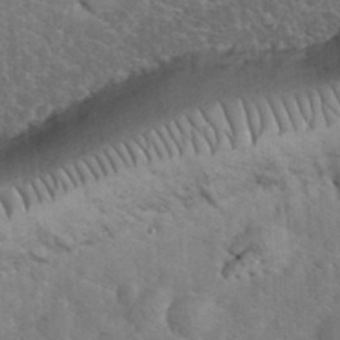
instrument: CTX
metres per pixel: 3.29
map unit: eHh
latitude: 36.3845
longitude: -65.0269
